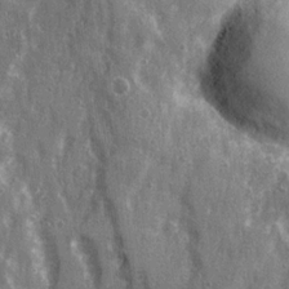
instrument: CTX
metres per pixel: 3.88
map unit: Ave
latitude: 22.4412
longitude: -133.5182
